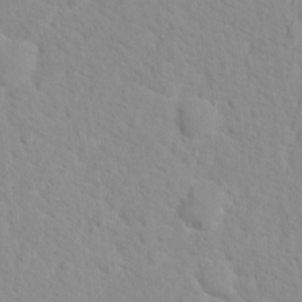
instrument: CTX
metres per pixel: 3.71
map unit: Hto
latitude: 16.7813
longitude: -36.4034
